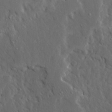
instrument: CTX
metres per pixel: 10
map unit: Ave
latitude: 23.4804
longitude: -130.8758
